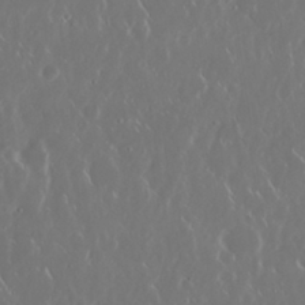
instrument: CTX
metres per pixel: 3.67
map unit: Nhu
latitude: 30.2145
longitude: -59.4804
